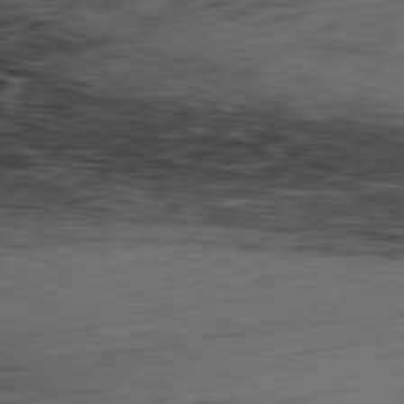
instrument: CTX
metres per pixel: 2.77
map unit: Hpe
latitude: -81.3888
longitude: 17.1431
